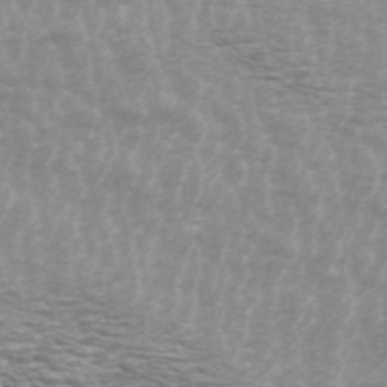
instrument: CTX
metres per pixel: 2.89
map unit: ANa
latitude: 44.7813
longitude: 28.9542
